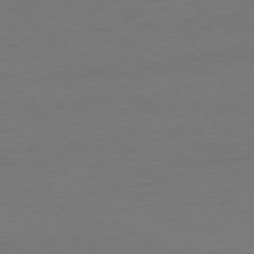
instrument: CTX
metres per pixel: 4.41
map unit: Ap
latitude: -79.5966
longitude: -61.3104
